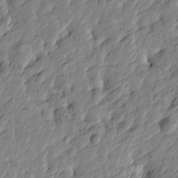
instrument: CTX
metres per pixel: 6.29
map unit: Htu
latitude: -3.4265
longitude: 179.5399
